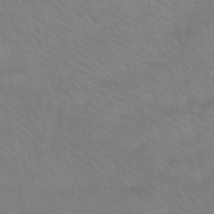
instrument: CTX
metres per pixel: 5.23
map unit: eHb
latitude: -43.4643
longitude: 87.8422
